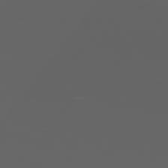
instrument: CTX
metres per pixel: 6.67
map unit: Hpe
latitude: 76.7057
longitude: -138.8191
